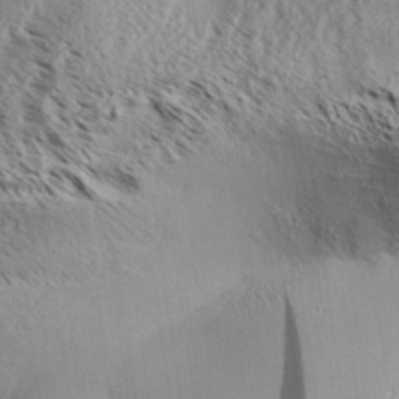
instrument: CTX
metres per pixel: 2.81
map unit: Aa
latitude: 32.1767
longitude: -137.8961
